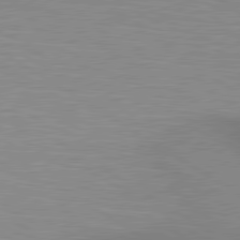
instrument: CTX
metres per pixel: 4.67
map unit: lApd
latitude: 80.4601
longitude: 131.6155
